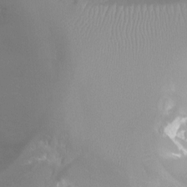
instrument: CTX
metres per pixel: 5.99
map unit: Ht
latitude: -1.2187
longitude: -19.0836
